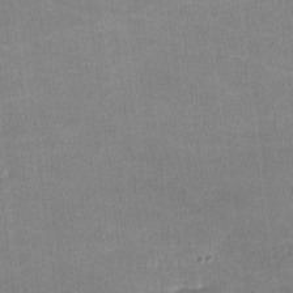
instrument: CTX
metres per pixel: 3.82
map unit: lHvf
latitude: -10.6141
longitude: -100.6491
